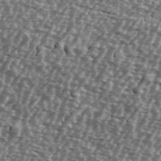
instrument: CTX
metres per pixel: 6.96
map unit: Ave
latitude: 39.9906
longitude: -112.5168
